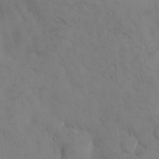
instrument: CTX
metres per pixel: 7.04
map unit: Hto
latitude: 13.7639
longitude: -59.7072
